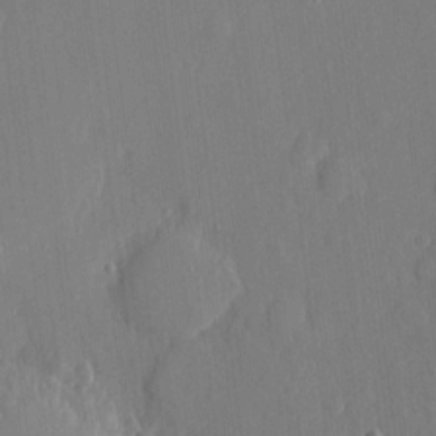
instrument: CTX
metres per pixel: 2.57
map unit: eHh
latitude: 5.6127
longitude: -72.8758
